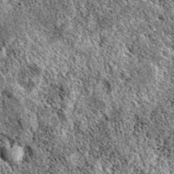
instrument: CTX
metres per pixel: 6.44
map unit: eAb
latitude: 38.7057
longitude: 110.5385
